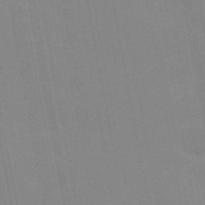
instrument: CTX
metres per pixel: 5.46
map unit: Hve
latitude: 30.7813
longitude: 150.0472
